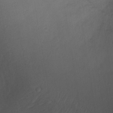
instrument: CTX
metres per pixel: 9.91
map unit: Ht
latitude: -0.0094
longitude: -45.4237
